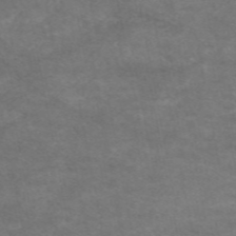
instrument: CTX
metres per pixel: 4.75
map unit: eAb
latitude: 48.4412
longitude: 122.6330
